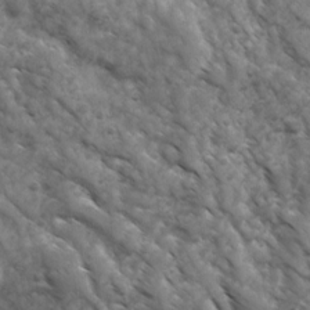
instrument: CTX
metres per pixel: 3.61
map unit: Ave
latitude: 17.3482
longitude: -132.2334
